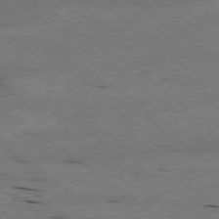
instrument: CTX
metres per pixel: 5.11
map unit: Ap
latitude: -79.1620
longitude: -91.4615
